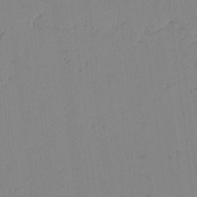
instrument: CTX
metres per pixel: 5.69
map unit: lAvf
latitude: -1.7667
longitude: -105.7828
